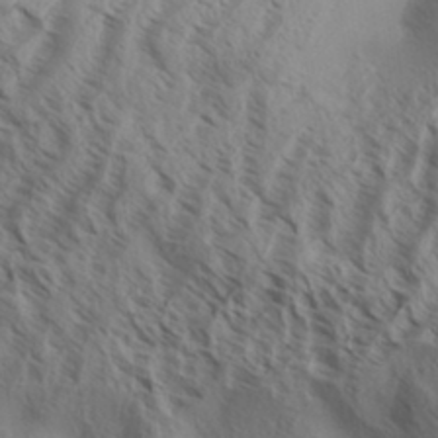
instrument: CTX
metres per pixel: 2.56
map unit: Aa
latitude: 33.2348
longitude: -138.5546
